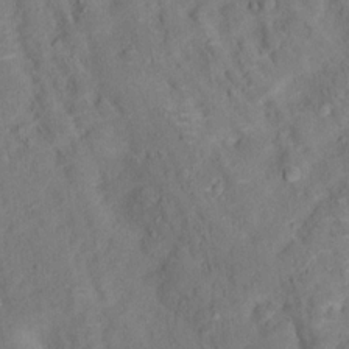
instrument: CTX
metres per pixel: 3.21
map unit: Hto
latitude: 14.6113
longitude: -36.2901
